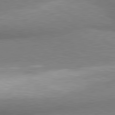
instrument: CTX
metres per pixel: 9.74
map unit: lApd
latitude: 80.7246
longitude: 165.0676
